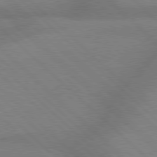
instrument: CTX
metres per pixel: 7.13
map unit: Hpe
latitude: 77.8016
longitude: -156.4601
